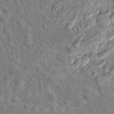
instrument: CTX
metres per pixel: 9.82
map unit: Hto
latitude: 15.3104
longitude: -34.2900
